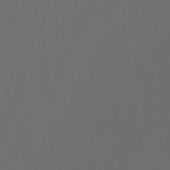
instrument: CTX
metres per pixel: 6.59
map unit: Ht
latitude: -14.3684
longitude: -58.0444
